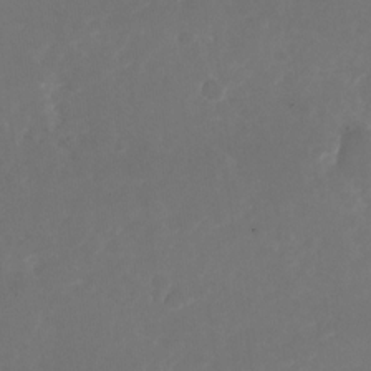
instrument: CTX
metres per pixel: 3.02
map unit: Nhu
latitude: -26.1038
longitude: -73.0270
